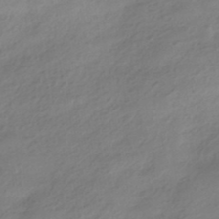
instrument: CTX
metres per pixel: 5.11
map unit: HNhu
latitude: -40.6518
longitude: 93.2943
